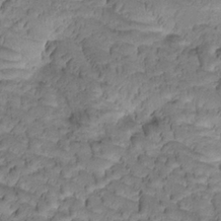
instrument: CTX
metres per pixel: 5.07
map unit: Htu
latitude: -1.3321
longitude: 173.1431
